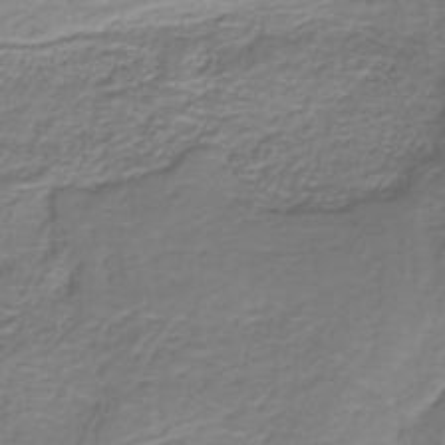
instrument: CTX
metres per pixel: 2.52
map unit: lHb
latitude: -39.2943
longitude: 53.3320
